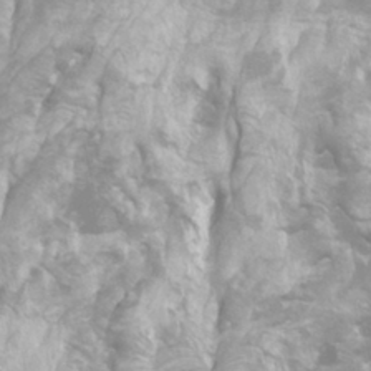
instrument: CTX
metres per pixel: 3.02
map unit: Htu
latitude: -7.3698
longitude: -48.3089
